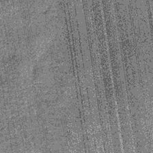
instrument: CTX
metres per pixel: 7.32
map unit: lHb
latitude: -37.8989
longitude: 64.9920
